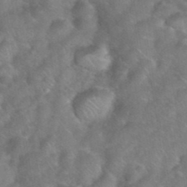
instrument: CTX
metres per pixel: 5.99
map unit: eHh
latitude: 39.4615
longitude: -58.8569
